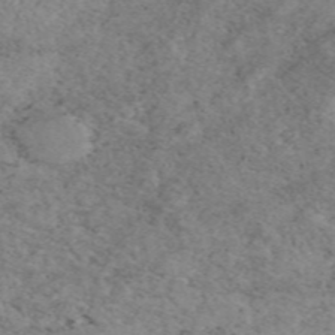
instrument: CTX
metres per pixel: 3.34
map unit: eAb
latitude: 50.1011
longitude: 108.2739
